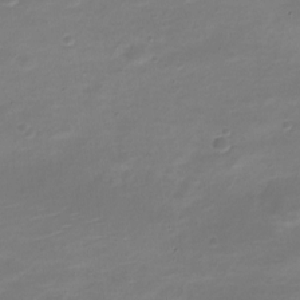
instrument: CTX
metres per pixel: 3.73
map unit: Nve
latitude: -21.2565
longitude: 105.3698
